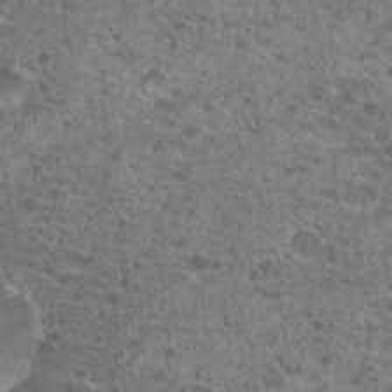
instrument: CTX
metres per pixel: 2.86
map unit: Hto
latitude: 19.8205
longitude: -40.9324
